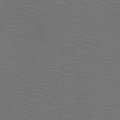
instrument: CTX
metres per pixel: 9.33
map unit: HNb
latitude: -48.8030
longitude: -45.6505
